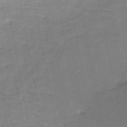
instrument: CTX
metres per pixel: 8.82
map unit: HNb
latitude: -47.8611
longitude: -48.2900
